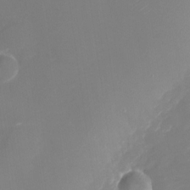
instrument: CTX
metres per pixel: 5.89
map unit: Nhu
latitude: -29.1809
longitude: -73.9906
